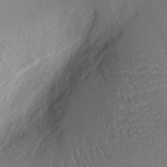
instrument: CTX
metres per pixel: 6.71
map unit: Nhu
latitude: 2.1955
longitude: -75.7261
